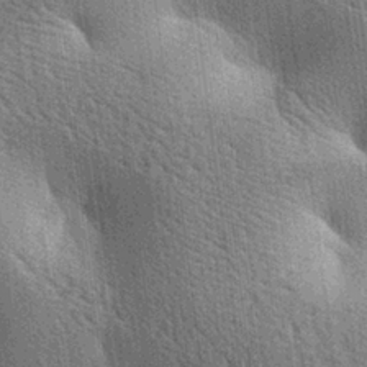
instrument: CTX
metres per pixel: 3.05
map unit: lAa
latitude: -7.9745
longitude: -124.5168
